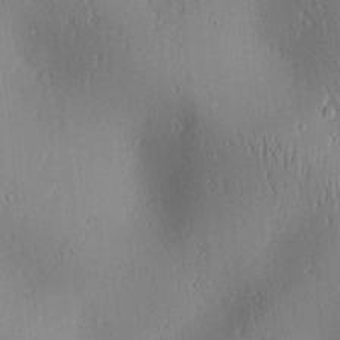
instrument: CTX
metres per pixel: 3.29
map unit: lAa
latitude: 1.8583
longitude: -116.1767
